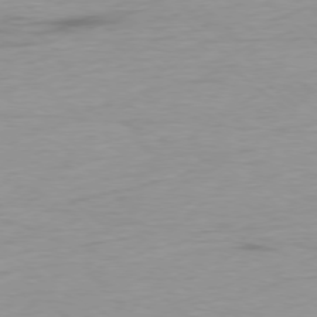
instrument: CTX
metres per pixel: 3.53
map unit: Ap
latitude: -78.3684
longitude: -78.1200
